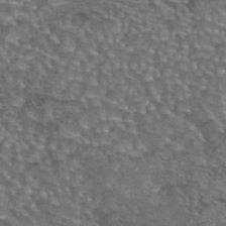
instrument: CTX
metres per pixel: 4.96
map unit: eAb
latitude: 43.9339
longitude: 104.3684
